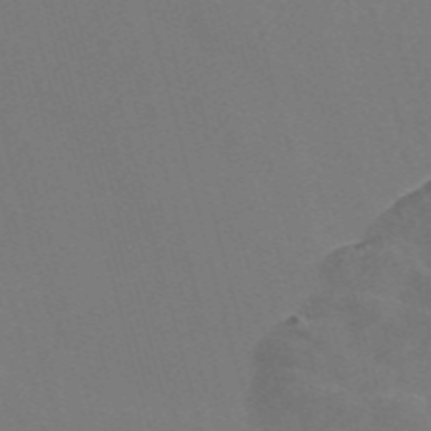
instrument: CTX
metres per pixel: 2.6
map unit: Nve
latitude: -58.1038
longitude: 57.2565
